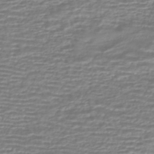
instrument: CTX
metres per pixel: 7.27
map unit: HNhu
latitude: -44.1417
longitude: 98.6140
